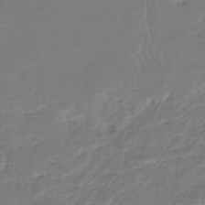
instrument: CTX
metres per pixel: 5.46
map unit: HNhu
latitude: -44.6519
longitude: 98.9919
